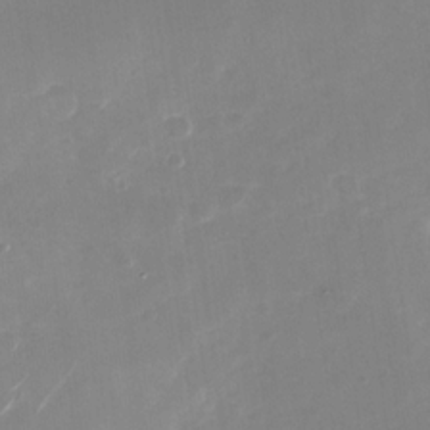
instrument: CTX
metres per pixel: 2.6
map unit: Nhu
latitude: -28.5763
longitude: -69.0270
